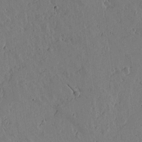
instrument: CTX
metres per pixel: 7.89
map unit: lAvf
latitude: 15.8584
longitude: -125.6316
